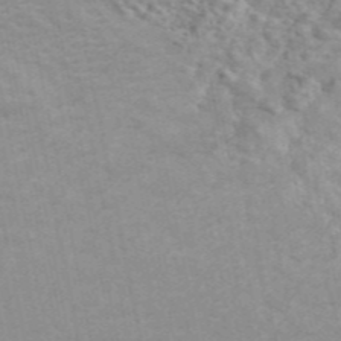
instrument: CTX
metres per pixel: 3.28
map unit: ANa
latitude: 46.2901
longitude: 26.1038
